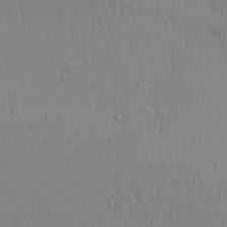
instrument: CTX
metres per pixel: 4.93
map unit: Aa
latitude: 28.0444
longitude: -138.6113
